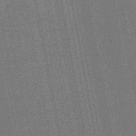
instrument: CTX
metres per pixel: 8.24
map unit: HNb
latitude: -45.4454
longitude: 52.8219
